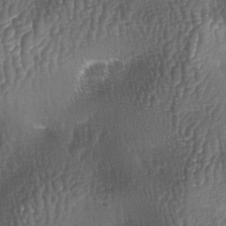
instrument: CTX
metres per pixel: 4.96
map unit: lAa
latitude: -5.7477
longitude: -127.6316
